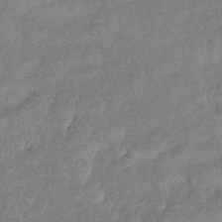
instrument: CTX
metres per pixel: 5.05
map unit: eHb
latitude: -42.1605
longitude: 83.9556
